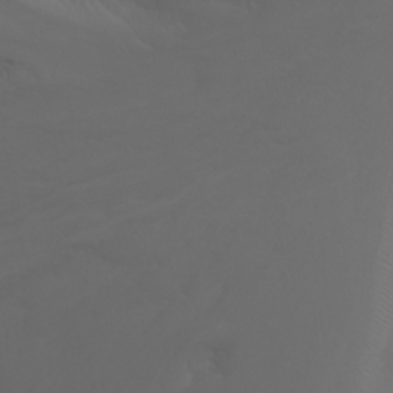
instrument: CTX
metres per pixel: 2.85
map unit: Nhu
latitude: -4.3684
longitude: -74.0822
